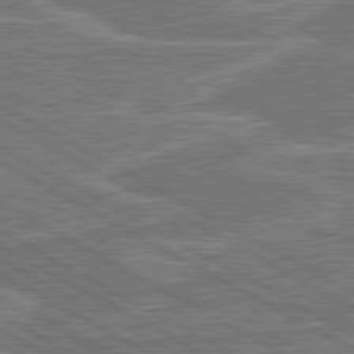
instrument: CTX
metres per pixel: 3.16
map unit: lApd
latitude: 80.7435
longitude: 119.2754
